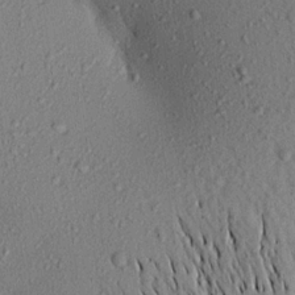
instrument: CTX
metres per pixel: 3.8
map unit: Aa
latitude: 17.0270
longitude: -147.3293
